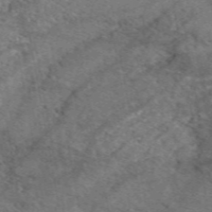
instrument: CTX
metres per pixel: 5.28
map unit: eAb
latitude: 50.0444
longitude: 110.4251
